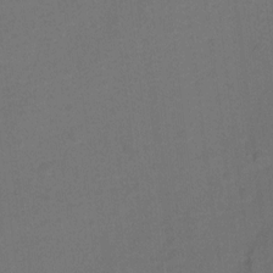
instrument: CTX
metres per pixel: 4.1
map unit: Hto
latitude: 3.9339
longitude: -32.7813
